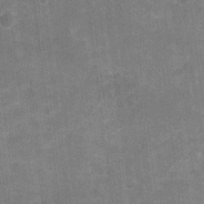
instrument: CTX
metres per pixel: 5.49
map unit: Nhu
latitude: -16.1795
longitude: -58.3089
